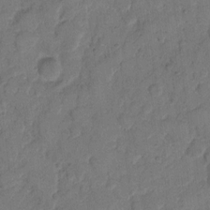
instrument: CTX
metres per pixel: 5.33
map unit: eHh
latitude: 10.5357
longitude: -64.9136
